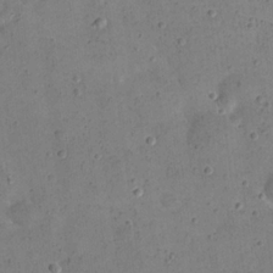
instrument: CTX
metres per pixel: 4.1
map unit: eHh
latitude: 21.6316
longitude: -65.8583
